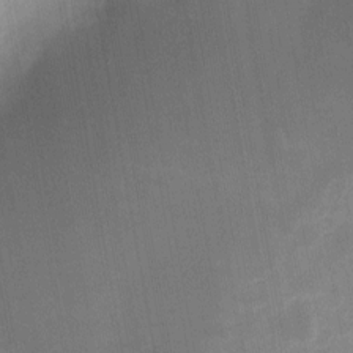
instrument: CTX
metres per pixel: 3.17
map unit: eHh
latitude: 4.7624
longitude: -69.6127
